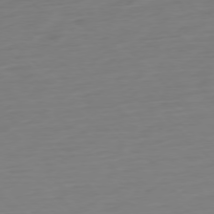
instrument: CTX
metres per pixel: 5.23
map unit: Ap
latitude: -77.3321
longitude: -78.2523
